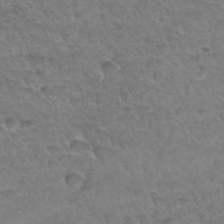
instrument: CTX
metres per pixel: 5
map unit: Hto
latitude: 34.7624
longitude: -46.6680
